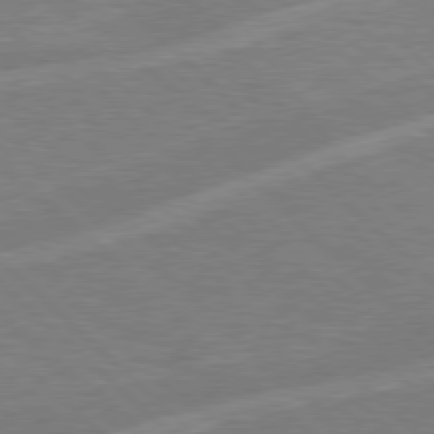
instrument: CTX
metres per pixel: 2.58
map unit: Hpe
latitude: 77.5182
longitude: -152.1200
